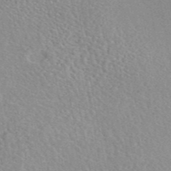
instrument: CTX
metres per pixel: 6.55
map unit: eAb
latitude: 45.6316
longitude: 112.1606
